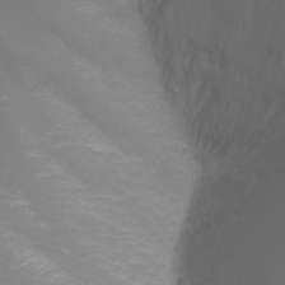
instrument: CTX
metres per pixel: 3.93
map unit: Nhu
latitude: -1.7478
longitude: -75.2726
